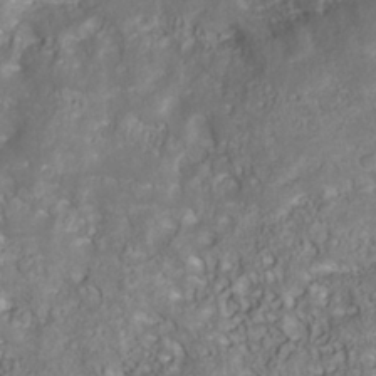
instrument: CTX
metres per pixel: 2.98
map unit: Nhu
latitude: -40.0850
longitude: -85.4238
